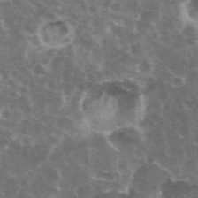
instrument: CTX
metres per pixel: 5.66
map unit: eHh
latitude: 35.4615
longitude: -59.9150
